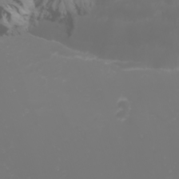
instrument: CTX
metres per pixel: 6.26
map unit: Nhu
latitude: -1.8801
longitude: -76.0255
